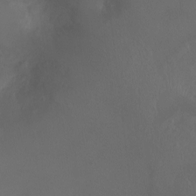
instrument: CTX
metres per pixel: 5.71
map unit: Ht
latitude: -1.1243
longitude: -17.8772
